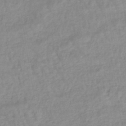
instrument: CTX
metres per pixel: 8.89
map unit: eHb
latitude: -45.5021
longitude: 85.0297
